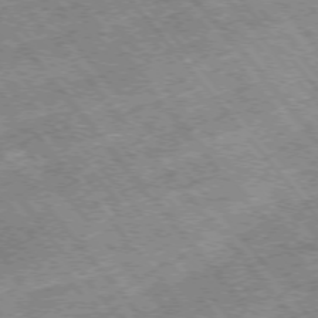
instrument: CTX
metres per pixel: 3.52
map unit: Hpe
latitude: -75.5966
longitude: -18.0255
